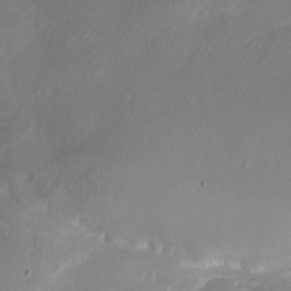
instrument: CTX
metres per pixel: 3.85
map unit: eHh
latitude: -5.8233
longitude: -77.6694
